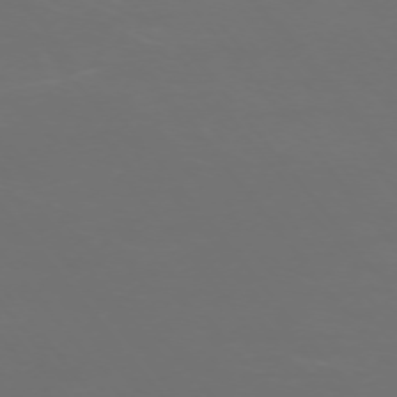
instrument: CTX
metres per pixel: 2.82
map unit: Ap
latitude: -74.9542
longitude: -77.1970
